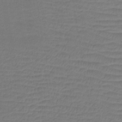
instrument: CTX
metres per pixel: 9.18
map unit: eHb
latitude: -43.1809
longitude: 82.9919
